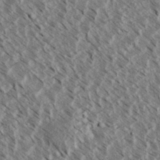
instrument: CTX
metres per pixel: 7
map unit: eHh
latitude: 34.6868
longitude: -139.8583
